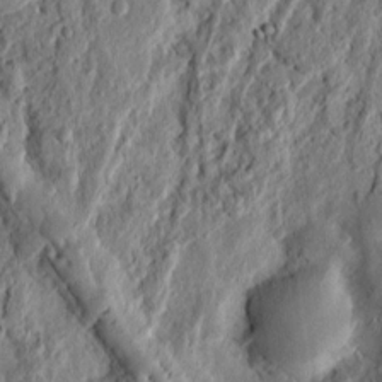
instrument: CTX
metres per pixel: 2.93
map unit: Ht
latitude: 11.3860
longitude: -75.6505
